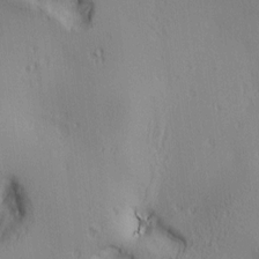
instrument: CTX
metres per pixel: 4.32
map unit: lAa
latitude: 5.8961
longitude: -114.2900
